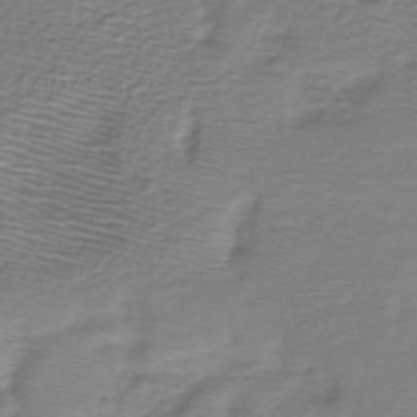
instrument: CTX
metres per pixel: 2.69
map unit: eHh
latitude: -39.8611
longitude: -29.4615
